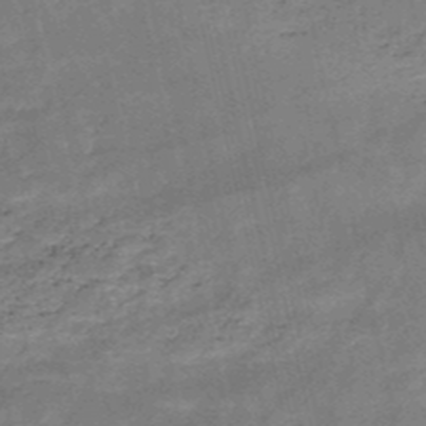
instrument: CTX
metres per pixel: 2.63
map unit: HNb
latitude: -50.6896
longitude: -40.9324
